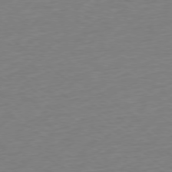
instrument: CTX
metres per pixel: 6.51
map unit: Ap
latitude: -78.5762
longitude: -68.6302
